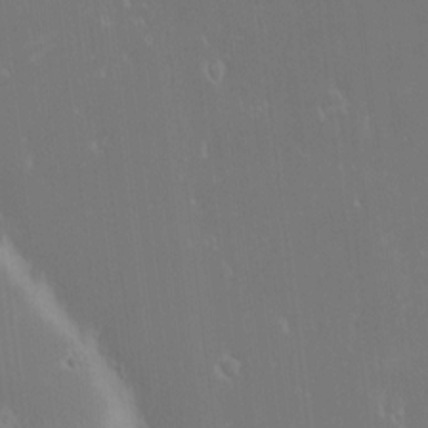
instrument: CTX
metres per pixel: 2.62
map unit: eHh
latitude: -2.3495
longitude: 20.4251
